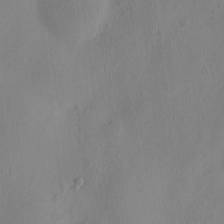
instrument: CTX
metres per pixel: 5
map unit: HNhu
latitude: 3.2159
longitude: -7.2915
